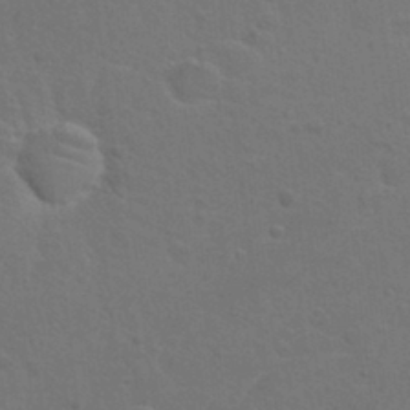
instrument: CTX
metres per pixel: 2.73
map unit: Hto
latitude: 23.3671
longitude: -47.6505
